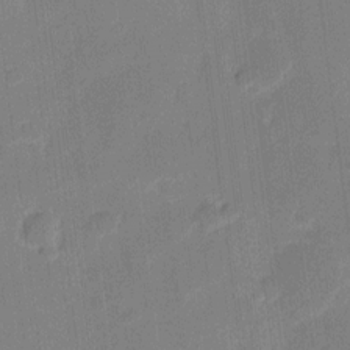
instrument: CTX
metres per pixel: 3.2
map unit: eHh
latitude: 10.8947
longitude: -66.9135
